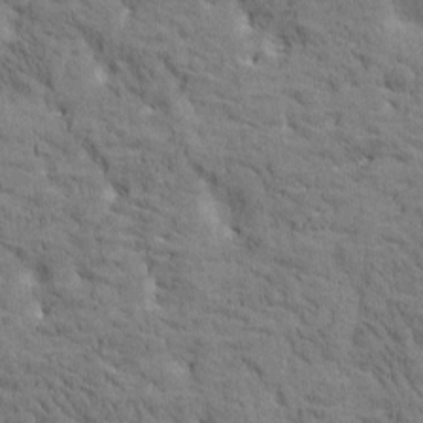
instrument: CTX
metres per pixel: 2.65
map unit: Htu
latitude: -2.9163
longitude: 175.1431
